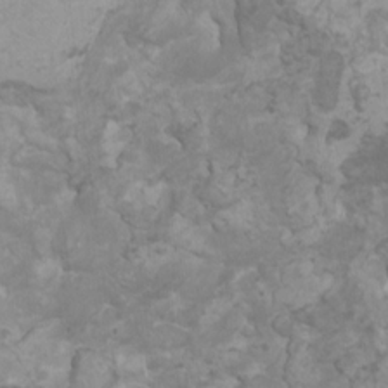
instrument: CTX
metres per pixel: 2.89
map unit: HNhu
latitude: 2.1766
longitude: -1.2537
